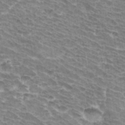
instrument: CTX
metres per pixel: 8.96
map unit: Hto
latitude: 33.5560
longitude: -42.0822
